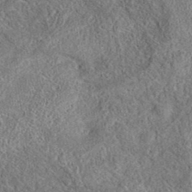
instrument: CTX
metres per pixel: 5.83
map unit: eAb
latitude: 37.3671
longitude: 112.2740
